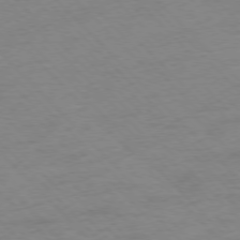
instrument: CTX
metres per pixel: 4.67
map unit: Hpe
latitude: -77.2565
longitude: -11.5560
